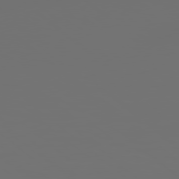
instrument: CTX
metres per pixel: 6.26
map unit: Hpe
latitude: 78.4790
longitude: 177.2754
